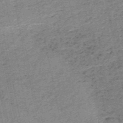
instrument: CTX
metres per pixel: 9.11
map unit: HNb
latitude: -53.6721
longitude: -47.2726
